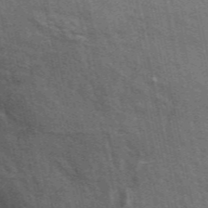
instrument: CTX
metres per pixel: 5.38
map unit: ANa
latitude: 49.4804
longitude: -76.0255
